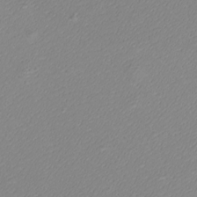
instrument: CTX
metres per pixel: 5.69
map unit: eHh
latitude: -8.8030
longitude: -70.3278
